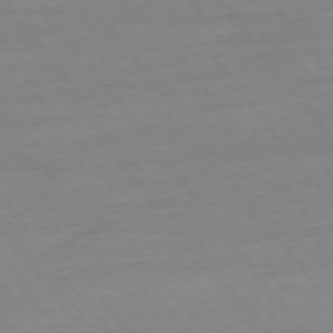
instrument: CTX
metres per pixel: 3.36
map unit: Ap
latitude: -74.9164
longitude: -83.2159
